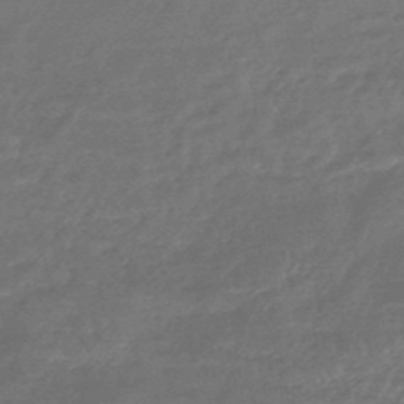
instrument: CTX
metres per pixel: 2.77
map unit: HNhu
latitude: -46.6518
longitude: 90.0283
